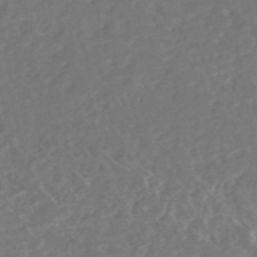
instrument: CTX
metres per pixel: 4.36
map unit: HNhu
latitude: -46.9164
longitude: 29.4077
